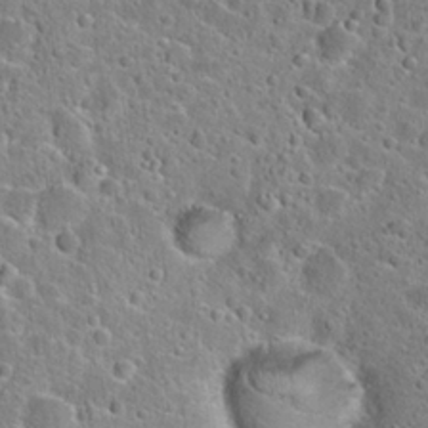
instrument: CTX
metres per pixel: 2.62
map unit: Hto
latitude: 23.8583
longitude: -46.1200
